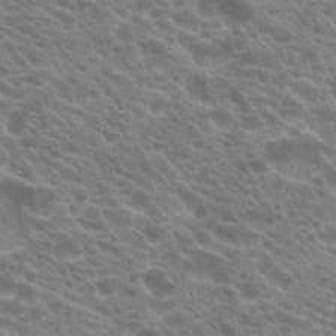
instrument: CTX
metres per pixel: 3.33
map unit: Hto
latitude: 23.2915
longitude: -35.5371
